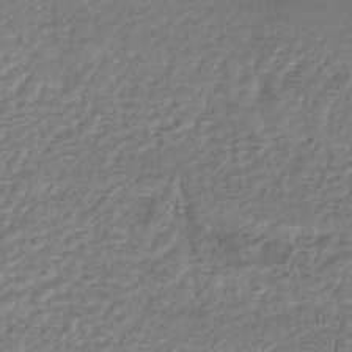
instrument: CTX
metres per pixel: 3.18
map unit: eHh
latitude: -42.1038
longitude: 119.0864
